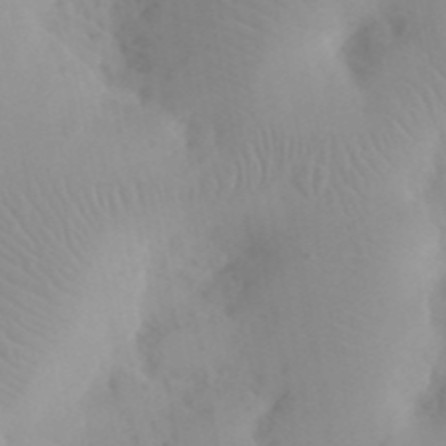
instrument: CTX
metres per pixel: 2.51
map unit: eHh
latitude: 24.6301
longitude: -66.4601
